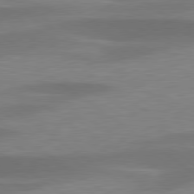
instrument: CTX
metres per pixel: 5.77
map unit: lApd
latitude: 79.4994
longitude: -94.1389
